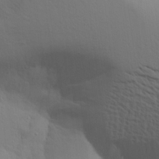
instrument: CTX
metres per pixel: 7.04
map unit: Aa
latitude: 18.7246
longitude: -142.8002
